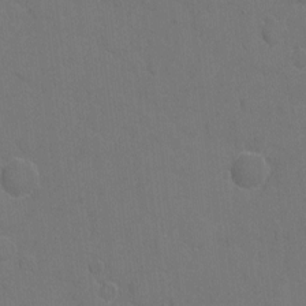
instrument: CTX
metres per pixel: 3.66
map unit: eHh
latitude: 5.5938
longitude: -65.7827
